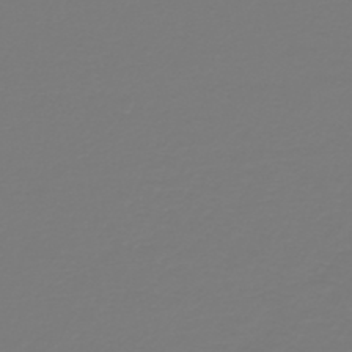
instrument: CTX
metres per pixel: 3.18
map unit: HNb
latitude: -46.1605
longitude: 51.9745
